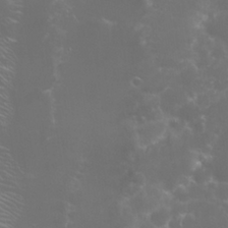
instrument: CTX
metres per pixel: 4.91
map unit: Nhu
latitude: 27.7261
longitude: -60.5734
